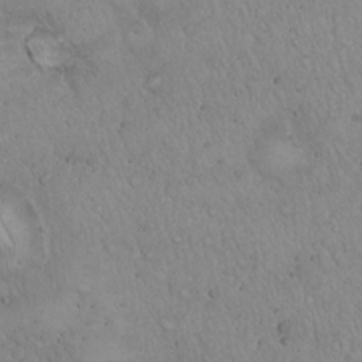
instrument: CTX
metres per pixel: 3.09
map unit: Hto
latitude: 17.2348
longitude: -59.0270
